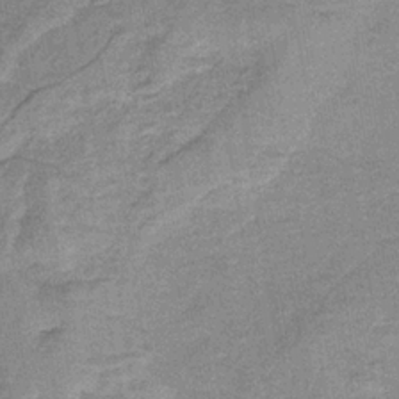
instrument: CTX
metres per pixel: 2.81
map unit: HNb
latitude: -33.9178
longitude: 57.5777
